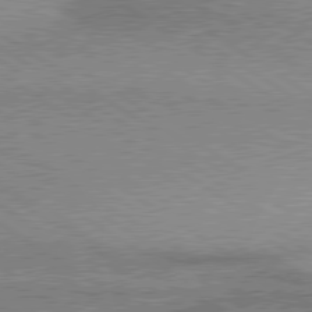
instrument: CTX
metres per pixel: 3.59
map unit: lApd
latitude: 79.8584
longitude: 167.3132
